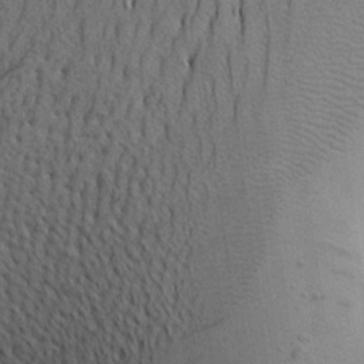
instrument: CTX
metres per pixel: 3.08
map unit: Aa
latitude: 21.9339
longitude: -144.4223
